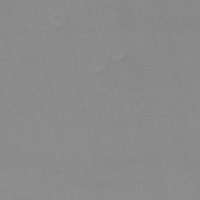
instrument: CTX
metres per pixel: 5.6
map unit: HNb
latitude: -55.0676
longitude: -37.2348
